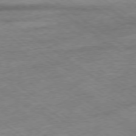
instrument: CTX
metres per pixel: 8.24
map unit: Hpe
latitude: -78.9163
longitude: -21.8773
